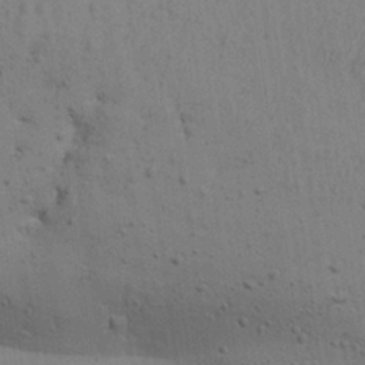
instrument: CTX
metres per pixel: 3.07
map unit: Aa
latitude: 27.1781
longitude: -130.2334
